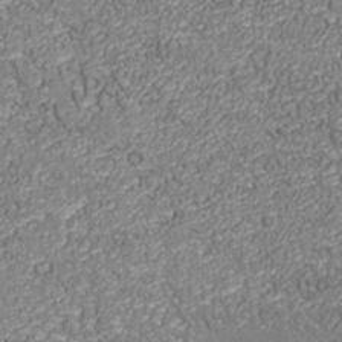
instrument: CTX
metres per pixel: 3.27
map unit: Nhu
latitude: -38.9731
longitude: -84.3845
